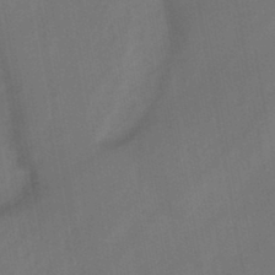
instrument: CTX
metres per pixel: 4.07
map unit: HNb
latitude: -44.1795
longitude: -39.7827
